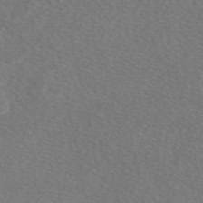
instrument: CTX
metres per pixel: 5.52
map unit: eAb
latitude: 48.4790
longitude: 107.4455
